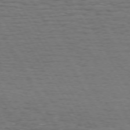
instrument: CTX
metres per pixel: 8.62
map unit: Hpe
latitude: 72.2334
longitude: -123.1214
